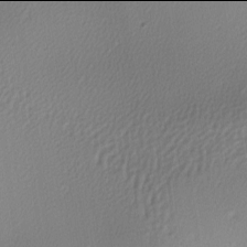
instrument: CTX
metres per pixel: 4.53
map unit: lAa
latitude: -6.0094
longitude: -123.4804
